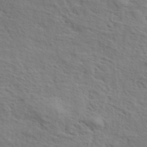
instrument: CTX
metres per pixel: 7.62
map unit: eHh
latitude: 36.2145
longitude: -139.0836
